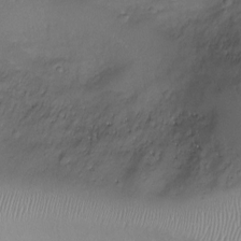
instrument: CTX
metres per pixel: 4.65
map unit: Ht
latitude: -8.0850
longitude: -20.2334
